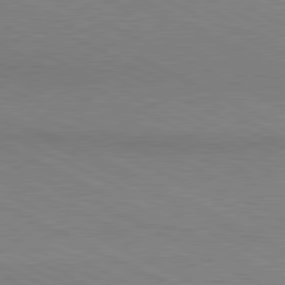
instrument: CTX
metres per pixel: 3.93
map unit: lApd
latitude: 80.7813
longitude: 148.5574
